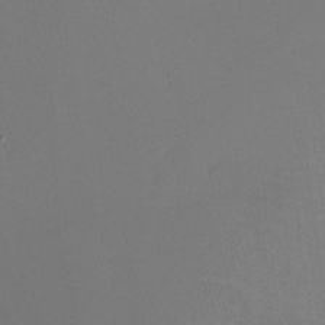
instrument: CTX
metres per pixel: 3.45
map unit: lHvf
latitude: -9.3321
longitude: -100.4034
